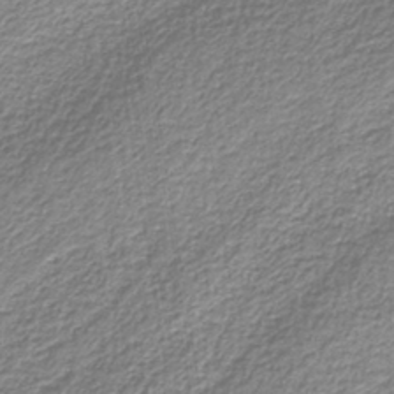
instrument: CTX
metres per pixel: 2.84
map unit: eAb
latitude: -39.0487
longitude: 52.4818
